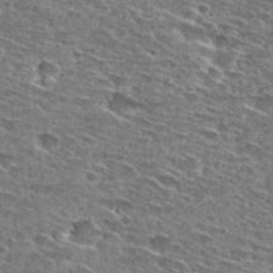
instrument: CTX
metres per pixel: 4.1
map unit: Hto
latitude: 28.3656
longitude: -46.3279
